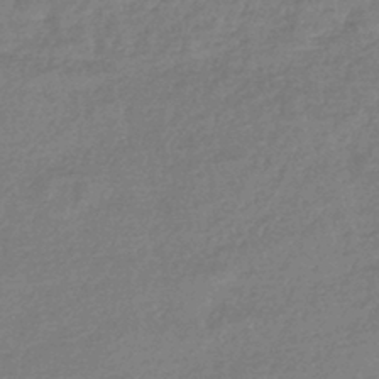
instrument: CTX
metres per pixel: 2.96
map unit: HNhu
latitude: -42.7274
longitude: 93.2187
